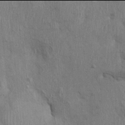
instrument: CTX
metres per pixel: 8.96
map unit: Ht
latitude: -2.0094
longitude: -14.9136
